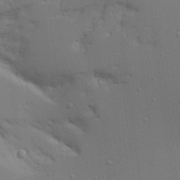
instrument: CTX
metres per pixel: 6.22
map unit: Aa
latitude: 14.9892
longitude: -140.9891
